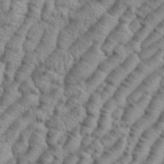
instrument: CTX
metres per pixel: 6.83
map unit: eHh
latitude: 37.5371
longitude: -137.0837
